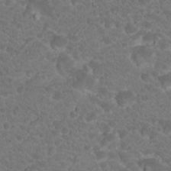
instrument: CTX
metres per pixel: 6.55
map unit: Hto
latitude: 19.1970
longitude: -34.3089
